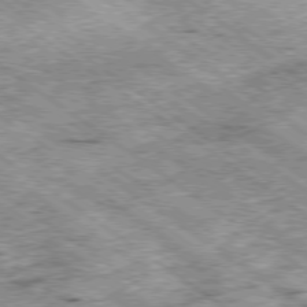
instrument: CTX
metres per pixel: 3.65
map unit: Hpe
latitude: -79.2376
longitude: 7.7855
